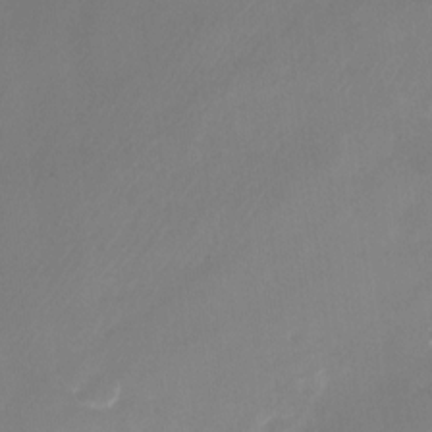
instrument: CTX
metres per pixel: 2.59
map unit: Nhu
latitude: -25.1620
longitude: -71.0647
